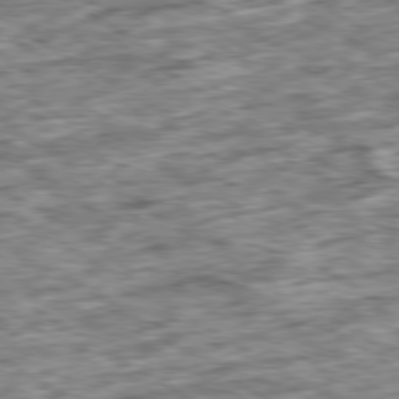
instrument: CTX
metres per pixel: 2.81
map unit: Ap
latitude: -80.1606
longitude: -90.4034
